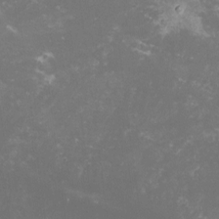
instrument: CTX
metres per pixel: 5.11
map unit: lHvf
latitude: -13.8422
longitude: -99.6882
